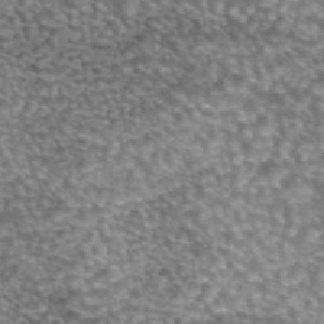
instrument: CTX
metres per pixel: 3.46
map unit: eAb
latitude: 44.7624
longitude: 105.2376
